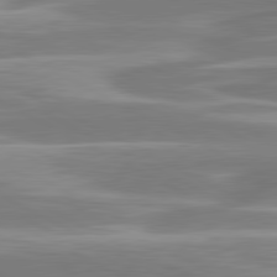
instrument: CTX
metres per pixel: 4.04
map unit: lApd
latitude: 80.9703
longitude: -129.2726
